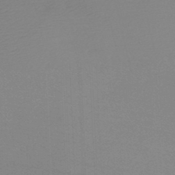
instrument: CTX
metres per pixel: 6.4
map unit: lHb
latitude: -45.9367
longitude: 64.2173
